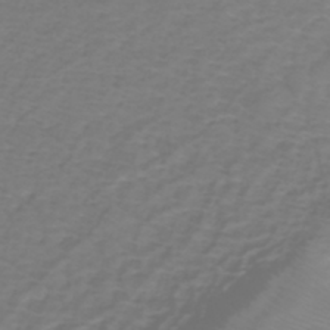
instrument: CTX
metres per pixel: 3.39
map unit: eHh
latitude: -43.0675
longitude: -33.2726
